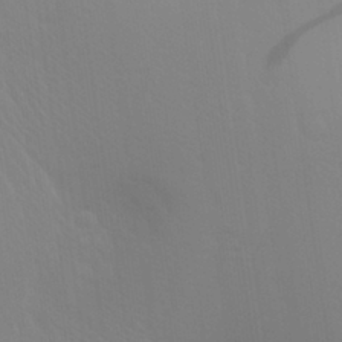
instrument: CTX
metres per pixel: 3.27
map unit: Aa
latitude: 29.0836
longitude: -135.1025
